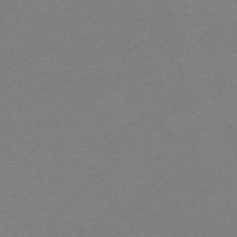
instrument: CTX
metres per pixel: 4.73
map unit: HNb
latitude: -54.8408
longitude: -40.6112
